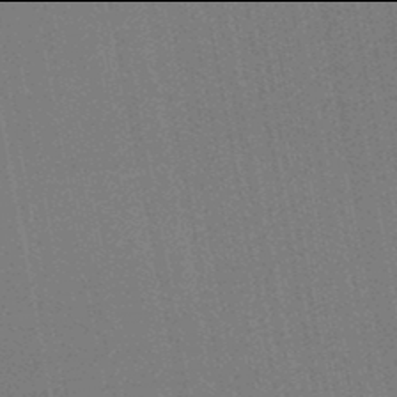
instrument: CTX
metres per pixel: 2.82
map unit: lHb
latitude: -46.0094
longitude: 57.3887
